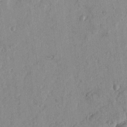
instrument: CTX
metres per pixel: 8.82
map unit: Nhu
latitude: 18.3278
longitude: -77.8772
